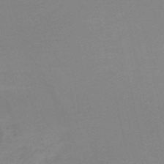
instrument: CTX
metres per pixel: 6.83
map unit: HNb
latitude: -52.4818
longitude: -41.6315
